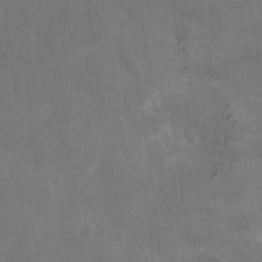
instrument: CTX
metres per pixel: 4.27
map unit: Nhe
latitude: -26.9163
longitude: -110.8191
